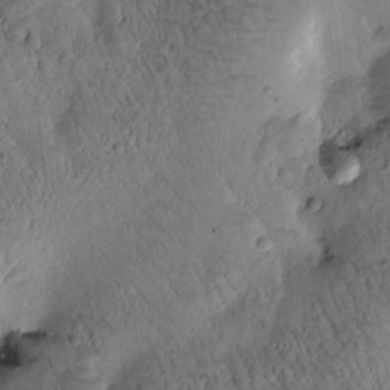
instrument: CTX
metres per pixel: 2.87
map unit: Htu
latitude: -1.0298
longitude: 170.7652
